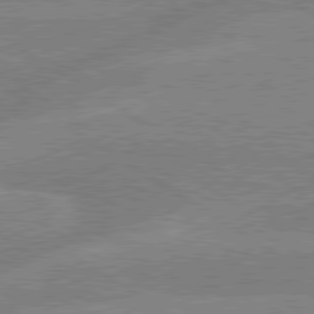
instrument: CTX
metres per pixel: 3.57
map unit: lApd
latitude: 79.6127
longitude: -133.1025
